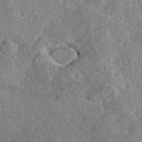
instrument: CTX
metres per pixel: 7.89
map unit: eAb
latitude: 46.7436
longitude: 107.0109
